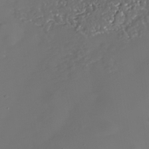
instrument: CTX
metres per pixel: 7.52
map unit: Nhe
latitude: -34.4062
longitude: -88.3279
